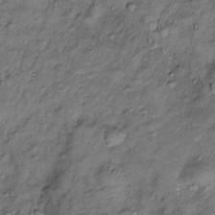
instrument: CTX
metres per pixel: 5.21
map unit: Htu
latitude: -6.0283
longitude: 159.9556
